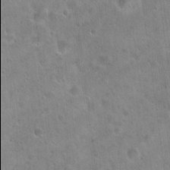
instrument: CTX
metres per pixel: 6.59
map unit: Hto
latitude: 22.1767
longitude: -53.9906
